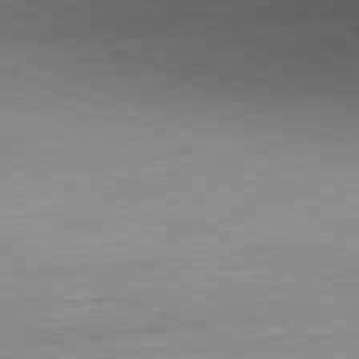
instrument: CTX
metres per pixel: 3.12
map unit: Hpe
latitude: -82.0283
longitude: 13.8045
